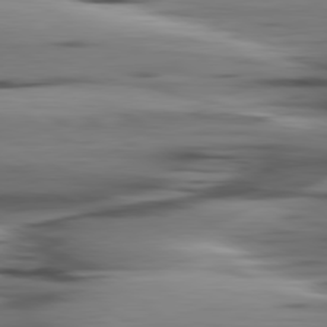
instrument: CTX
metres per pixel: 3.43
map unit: lApd
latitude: 80.3845
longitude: -121.6883
